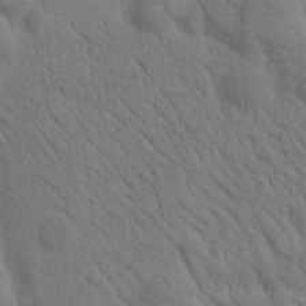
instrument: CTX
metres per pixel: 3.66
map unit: Htu
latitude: -1.3321
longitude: 172.4251
